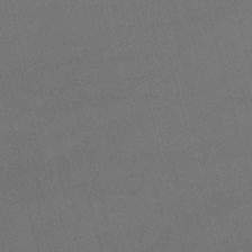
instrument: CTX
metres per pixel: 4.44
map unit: lHb
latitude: -47.9178
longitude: 63.3509
